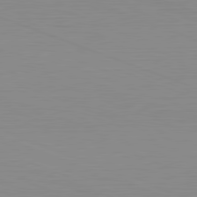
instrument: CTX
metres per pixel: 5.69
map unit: Hpe
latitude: -82.3873
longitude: 6.6707
